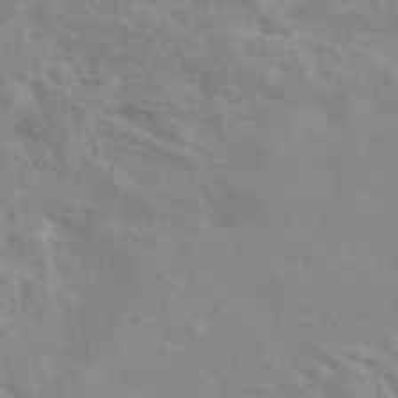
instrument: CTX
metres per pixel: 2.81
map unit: ANa
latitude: 45.5371
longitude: 25.8800
